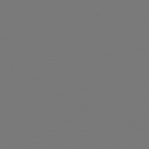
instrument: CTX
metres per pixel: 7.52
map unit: Hpe
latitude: 78.2334
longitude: -163.9339
